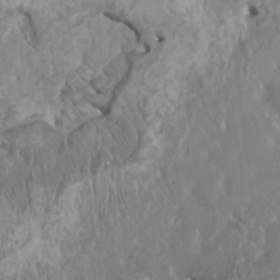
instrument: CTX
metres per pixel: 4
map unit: HNhu
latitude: 4.5924
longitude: -3.8394
